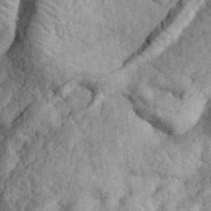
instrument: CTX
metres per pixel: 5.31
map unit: eHh
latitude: 36.0822
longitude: -79.9528
